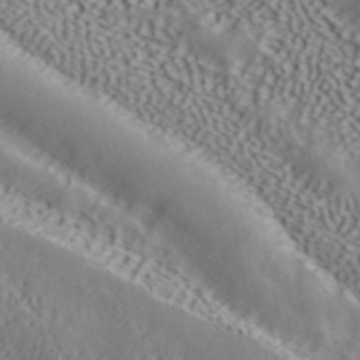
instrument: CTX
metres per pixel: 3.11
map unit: ANa
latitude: 41.4426
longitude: 55.1809
